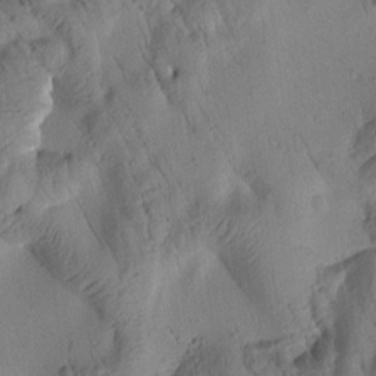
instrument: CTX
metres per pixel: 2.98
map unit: Htu
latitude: 3.0269
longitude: 178.4251
